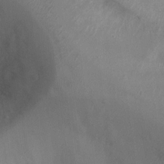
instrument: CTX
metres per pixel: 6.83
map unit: Ht
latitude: 1.6316
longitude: -19.7260
